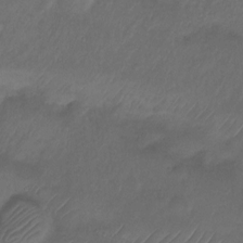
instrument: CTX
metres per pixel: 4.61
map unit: Ht
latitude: 1.6316
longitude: -34.8947
